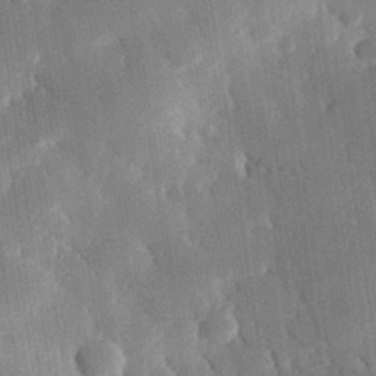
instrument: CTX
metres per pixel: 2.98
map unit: eHh
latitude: 29.9717
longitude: -80.0633
